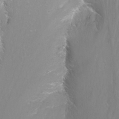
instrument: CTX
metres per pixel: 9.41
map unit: Nhu
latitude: -11.4077
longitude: -65.1025
